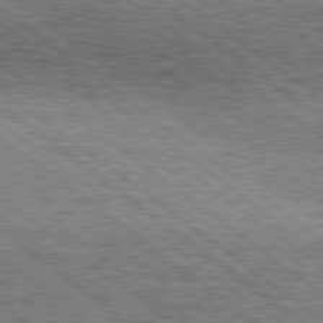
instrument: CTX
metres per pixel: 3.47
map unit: Hpe
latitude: 78.3468
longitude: -121.4805
